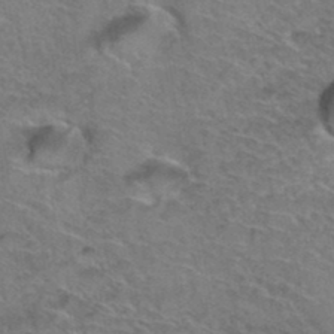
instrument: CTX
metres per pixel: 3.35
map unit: Hto
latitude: 36.7246
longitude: -46.0822
